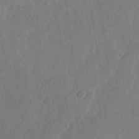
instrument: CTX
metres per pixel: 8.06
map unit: Hve
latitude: 23.9717
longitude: 144.7085
